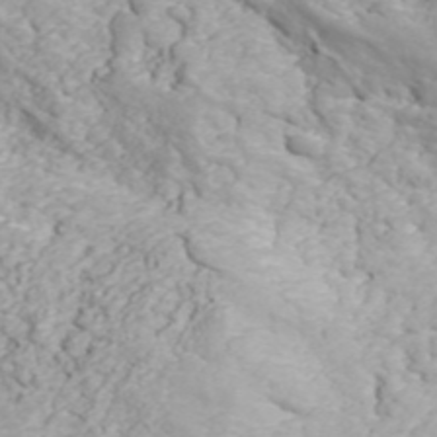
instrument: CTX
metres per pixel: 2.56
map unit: ANa
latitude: 43.7450
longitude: 44.8597
